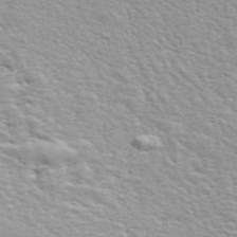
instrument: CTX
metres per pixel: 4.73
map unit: ANa
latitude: 49.3482
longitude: -73.7828
